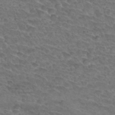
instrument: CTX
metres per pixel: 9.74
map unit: Hto
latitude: 33.1781
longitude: -46.2712
